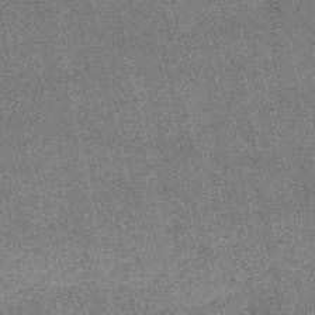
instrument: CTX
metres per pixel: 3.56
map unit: HNb
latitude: -52.5195
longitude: -42.3467
